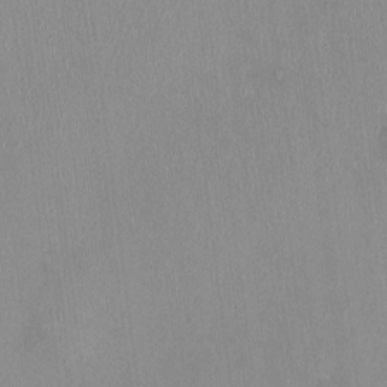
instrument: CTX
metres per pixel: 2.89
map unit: HNhu
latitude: 0.6490
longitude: -5.0647
